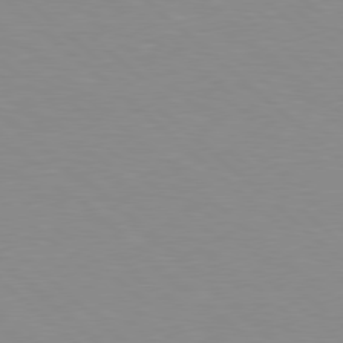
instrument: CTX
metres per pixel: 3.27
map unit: Hpe
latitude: 78.2523
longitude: -176.3278
